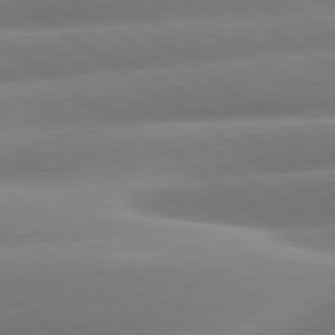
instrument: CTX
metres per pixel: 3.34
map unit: lApd
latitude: 81.1592
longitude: -157.8205
